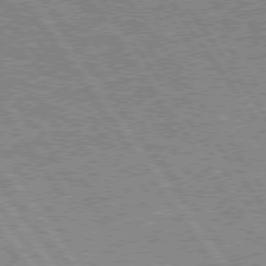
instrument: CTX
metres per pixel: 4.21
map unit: Hpe
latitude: 75.6127
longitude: -155.8205
